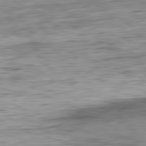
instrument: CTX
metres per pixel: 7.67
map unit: Ap
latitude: -82.3306
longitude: -77.1970
